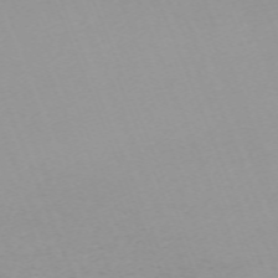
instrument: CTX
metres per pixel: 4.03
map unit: Nhu
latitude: -67.2754
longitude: 38.2362
